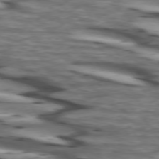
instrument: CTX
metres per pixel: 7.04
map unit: lApd
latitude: 74.0444
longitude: -64.7813
